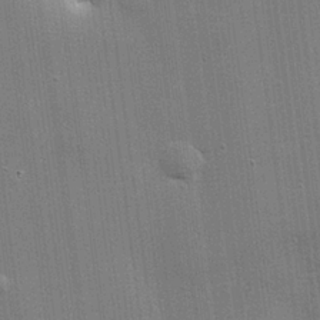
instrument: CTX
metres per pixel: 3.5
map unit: lHvf
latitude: 23.7072
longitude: 142.2928
